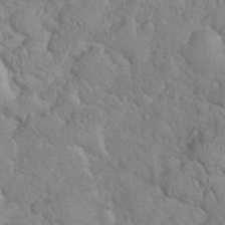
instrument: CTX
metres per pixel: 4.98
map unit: eHh
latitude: 36.1200
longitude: -64.1578
